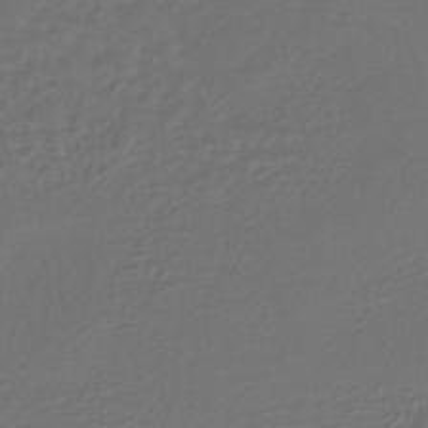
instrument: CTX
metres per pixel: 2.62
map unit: HNhu
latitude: -46.3873
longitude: 99.1998
